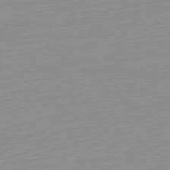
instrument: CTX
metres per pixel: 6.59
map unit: Ap
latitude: -79.0864
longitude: -66.2333
